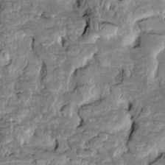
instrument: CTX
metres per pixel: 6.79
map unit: Htu
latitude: -1.8234
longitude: 149.6722
